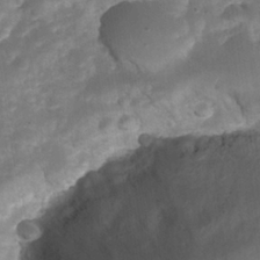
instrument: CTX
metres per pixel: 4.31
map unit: Nhe
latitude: -35.5588
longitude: -145.2348
